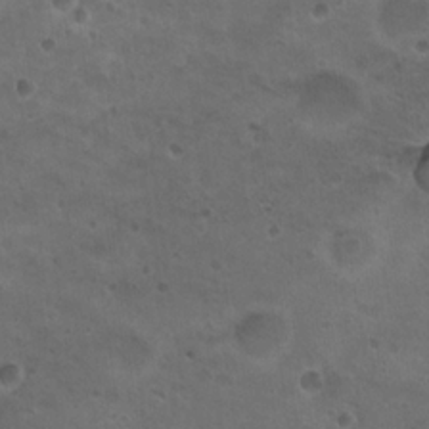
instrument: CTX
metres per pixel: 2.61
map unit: Nhu
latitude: 17.8772
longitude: -32.9703
